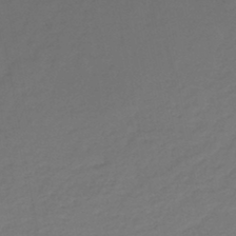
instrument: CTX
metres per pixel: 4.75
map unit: eHh
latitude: -45.7667
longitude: -28.7624
